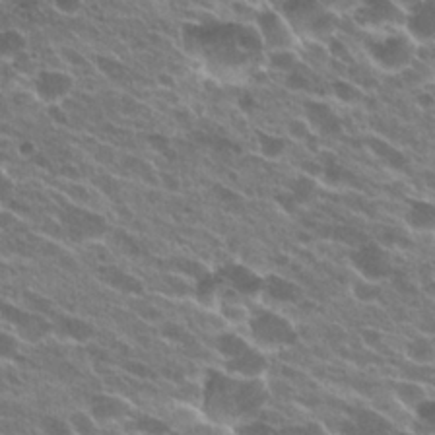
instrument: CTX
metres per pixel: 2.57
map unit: Hto
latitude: 24.1955
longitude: -38.9136
